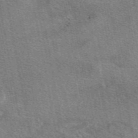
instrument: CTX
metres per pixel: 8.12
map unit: eAb
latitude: 48.8002
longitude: 114.6707
